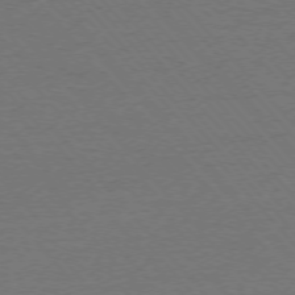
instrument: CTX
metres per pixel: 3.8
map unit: Ap
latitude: -75.9178
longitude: -94.0633
